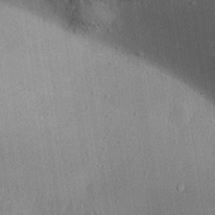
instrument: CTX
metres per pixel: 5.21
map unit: Aa
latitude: 31.4616
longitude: -144.4223
